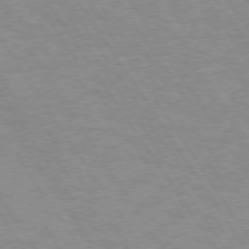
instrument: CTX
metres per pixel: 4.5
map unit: Hpe
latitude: 73.9717
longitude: -136.6680
